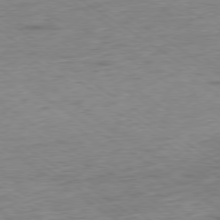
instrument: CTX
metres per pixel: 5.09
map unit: Hpe
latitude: -79.4454
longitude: -21.4805
